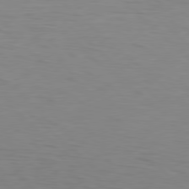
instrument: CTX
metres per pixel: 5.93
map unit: Hpe
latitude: 78.1389
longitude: -148.6868
